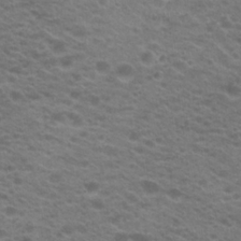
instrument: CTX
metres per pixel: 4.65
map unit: Hto
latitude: 21.9717
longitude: -37.4049
